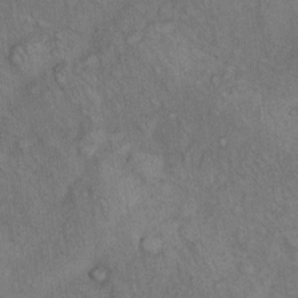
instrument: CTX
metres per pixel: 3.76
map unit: Hto
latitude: 9.3482
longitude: -59.0459
